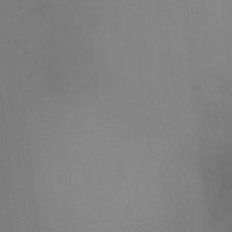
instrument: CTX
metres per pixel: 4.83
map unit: Ht
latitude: -10.5763
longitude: -29.3859
